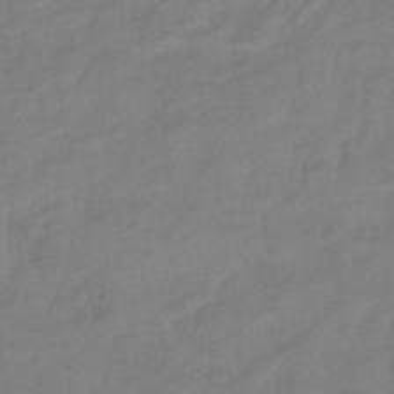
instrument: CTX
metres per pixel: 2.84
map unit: eHb
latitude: -42.2361
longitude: 82.8597
